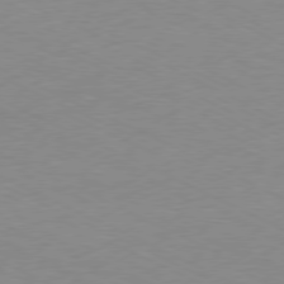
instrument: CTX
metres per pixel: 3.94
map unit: Ap
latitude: -78.3117
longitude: -73.0837
